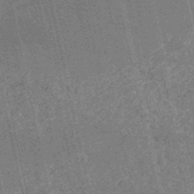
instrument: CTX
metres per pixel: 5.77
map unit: HNb
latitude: -52.7652
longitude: -38.3278
